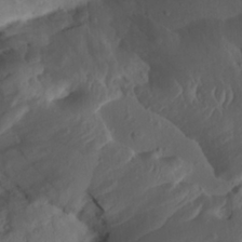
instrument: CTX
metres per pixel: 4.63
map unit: Nhu
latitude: 21.8395
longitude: -72.6869
